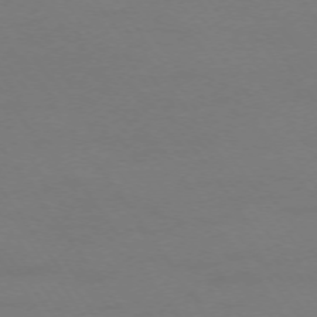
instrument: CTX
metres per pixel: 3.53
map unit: Ap
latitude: -74.0283
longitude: -72.7058
